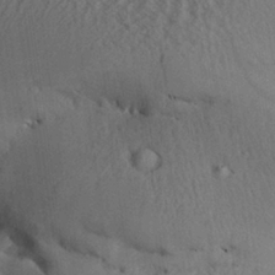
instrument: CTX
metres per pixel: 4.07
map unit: Aa
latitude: 27.0836
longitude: -134.3656
